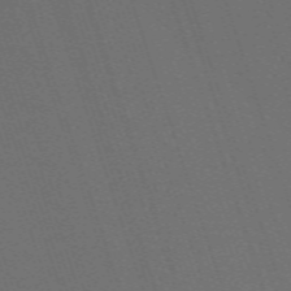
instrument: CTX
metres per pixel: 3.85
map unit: eHh
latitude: -63.6344
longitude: 51.3132
